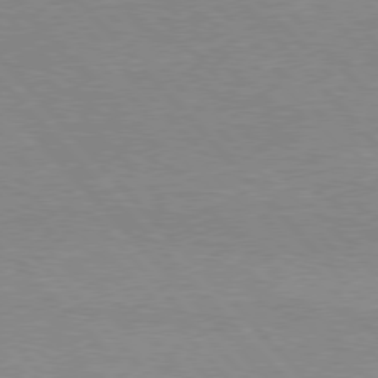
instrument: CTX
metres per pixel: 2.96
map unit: Hpe
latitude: 76.5356
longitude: -152.2334
